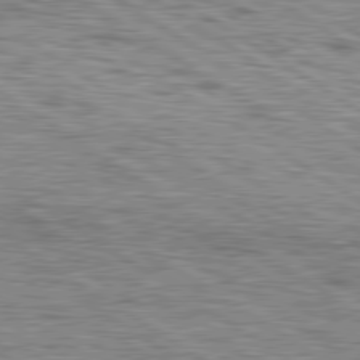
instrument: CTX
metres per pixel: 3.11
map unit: lApd
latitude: 79.8395
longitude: -49.4426
